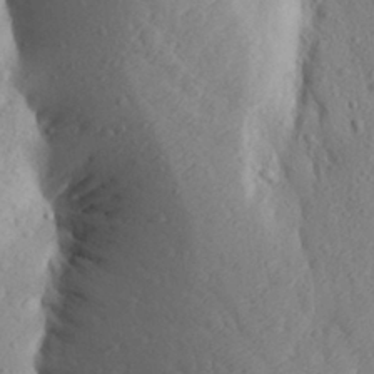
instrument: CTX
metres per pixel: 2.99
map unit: Aa
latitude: 28.4601
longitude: -147.8962
